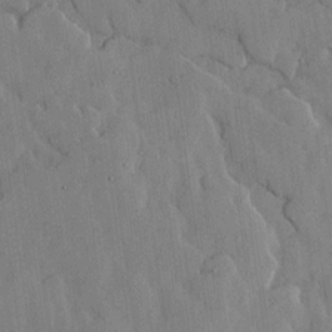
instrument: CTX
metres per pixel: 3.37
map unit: lHvf
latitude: 17.7261
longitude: -112.8380
